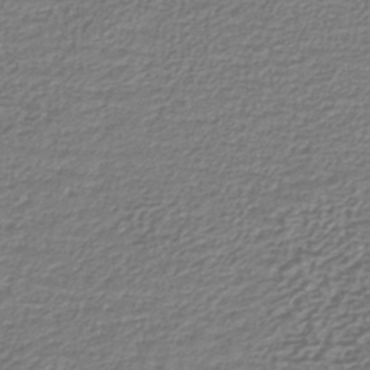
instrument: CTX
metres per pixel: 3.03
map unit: lHb
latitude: -41.6155
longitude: 52.1983
